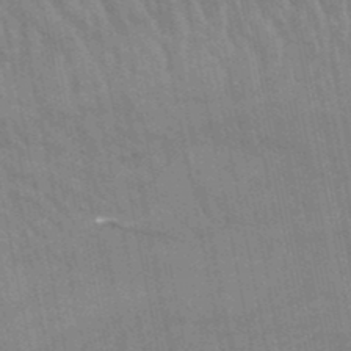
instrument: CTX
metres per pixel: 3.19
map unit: lHb
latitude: -48.7086
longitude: 74.5952
